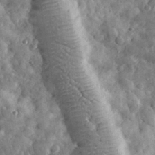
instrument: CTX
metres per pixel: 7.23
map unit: eHh
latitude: 32.7435
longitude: -69.8772
